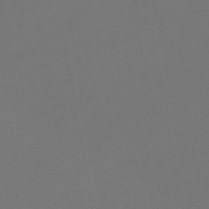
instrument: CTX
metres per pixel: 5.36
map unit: HNb
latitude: -46.6707
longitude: -35.5938
